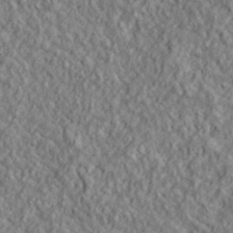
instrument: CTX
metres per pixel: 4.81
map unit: lHvf
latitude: 39.3293
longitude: -89.7639
